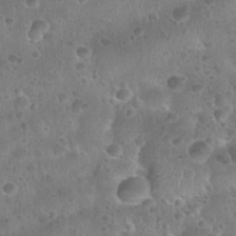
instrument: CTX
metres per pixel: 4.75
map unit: Nhu
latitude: 28.5734
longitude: -53.6694
